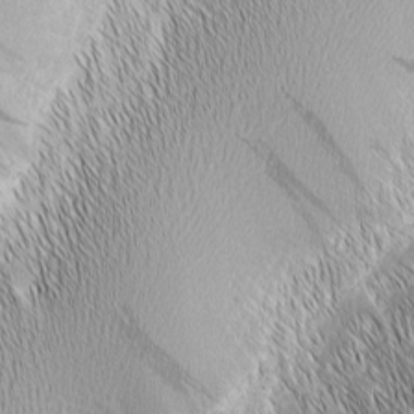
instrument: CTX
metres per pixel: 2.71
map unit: Nhu
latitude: -6.9352
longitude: -151.7827
